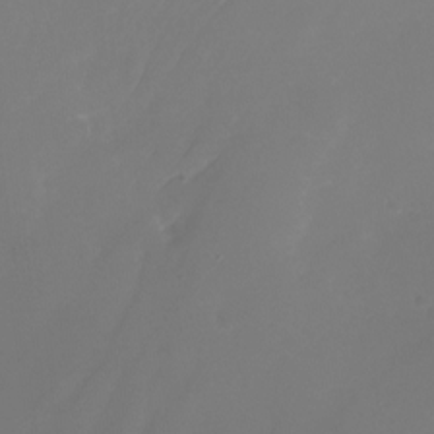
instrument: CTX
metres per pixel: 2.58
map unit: Nhu
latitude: -25.0864
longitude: -71.6883
